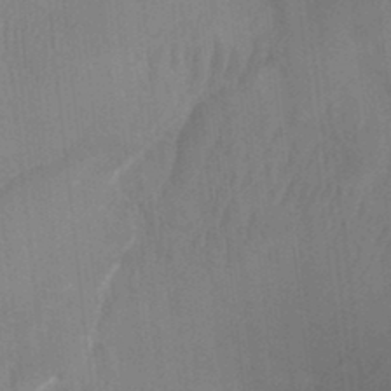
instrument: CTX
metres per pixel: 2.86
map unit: Ht
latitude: -4.1228
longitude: -27.5560
